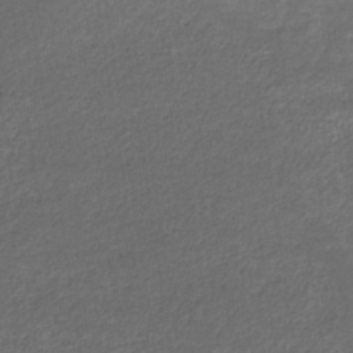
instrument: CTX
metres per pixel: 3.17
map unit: lHb
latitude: -32.8408
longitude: 68.7652
